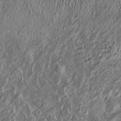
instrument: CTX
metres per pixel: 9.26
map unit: Htu
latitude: -6.9164
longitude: 157.5021
